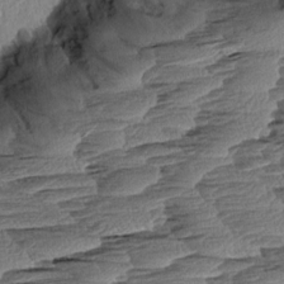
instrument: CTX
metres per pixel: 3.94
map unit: Aa
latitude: 8.6302
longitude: -133.2915
